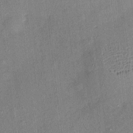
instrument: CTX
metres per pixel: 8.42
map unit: eHh
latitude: 4.6679
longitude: -74.5168
